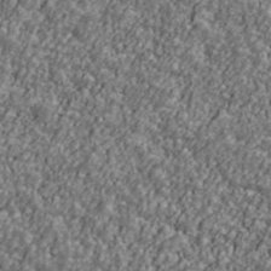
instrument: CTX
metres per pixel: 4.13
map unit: Ave
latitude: 42.0444
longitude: -111.5560
